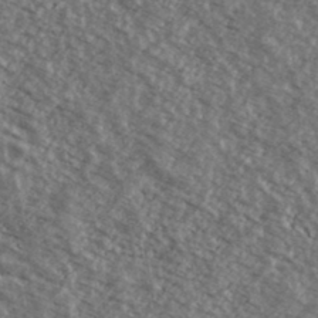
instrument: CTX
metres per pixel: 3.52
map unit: Ave
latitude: 39.1214
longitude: -110.4034
